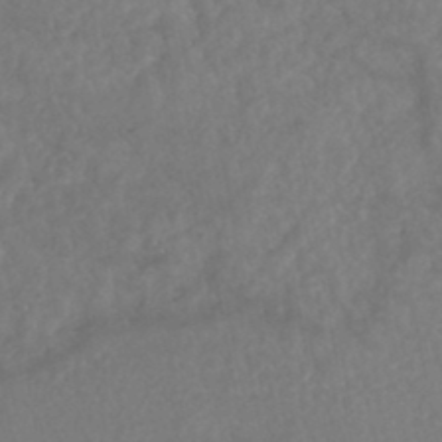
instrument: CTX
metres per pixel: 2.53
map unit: HNhu
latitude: -45.4454
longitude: 96.9164
